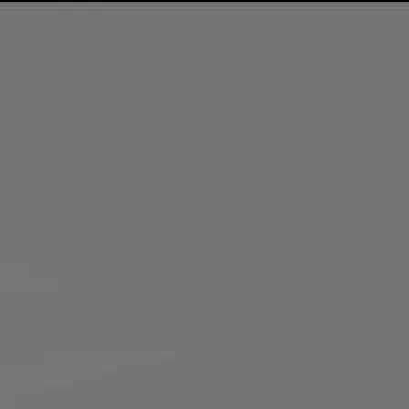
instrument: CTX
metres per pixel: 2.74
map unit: lApd
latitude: 81.9906
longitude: -160.0633
